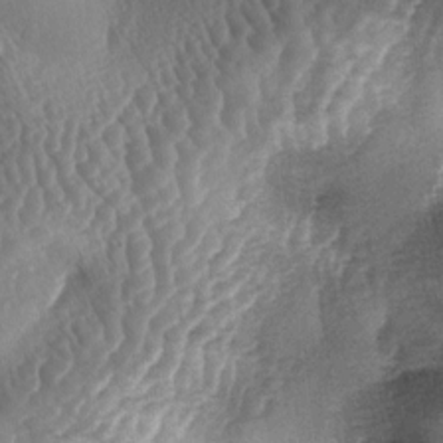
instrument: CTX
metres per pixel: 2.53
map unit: lAa
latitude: -5.0864
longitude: -128.4223
